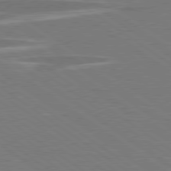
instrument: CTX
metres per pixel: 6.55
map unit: lApd
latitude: 79.1781
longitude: -92.9702
